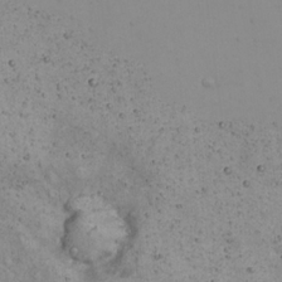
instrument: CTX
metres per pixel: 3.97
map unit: eHh
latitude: 22.2333
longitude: -65.4048
